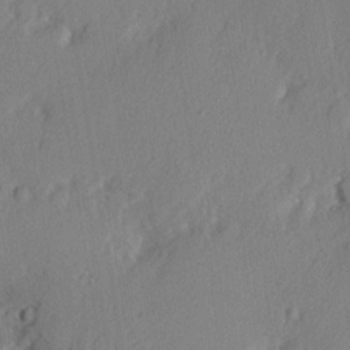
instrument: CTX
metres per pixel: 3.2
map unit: eHh
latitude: 3.0269
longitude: -77.6316
